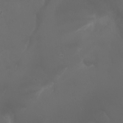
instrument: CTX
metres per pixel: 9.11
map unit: Nhu
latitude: 22.4223
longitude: -64.5357
